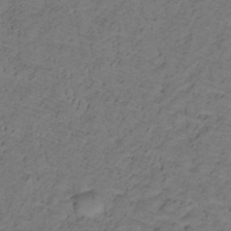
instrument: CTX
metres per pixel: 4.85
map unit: lHb
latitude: -32.7652
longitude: 65.9556
